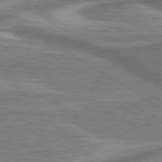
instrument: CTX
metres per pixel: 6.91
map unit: lApd
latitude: 79.9717
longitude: 174.5006
